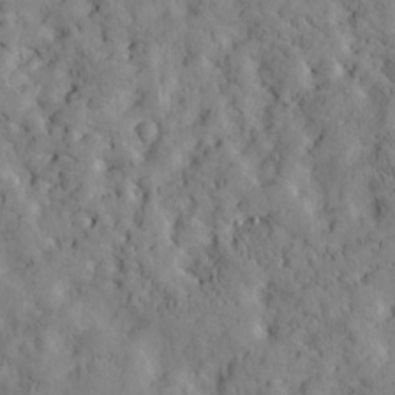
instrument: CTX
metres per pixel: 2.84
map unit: Htu
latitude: -3.5966
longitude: 174.1605
